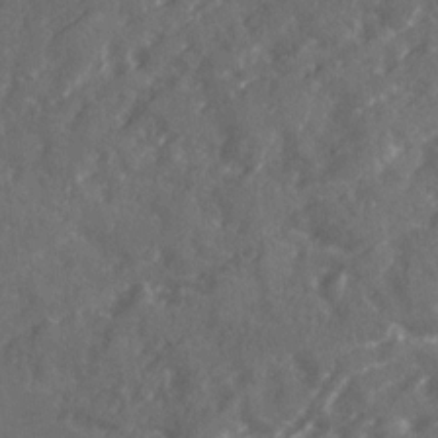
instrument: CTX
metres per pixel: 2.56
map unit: Ave
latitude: 19.3103
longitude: -130.4790
